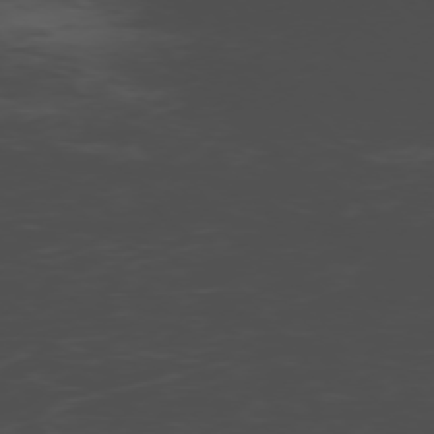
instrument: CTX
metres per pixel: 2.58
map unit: Ap
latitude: -76.5763
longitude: -66.5545
